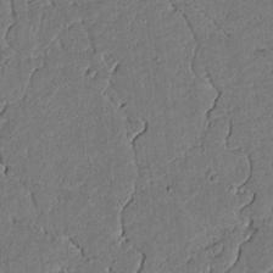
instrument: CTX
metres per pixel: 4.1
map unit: lAvf
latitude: 5.4615
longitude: 168.9163
